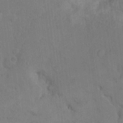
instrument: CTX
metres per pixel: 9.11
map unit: Hto
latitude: 9.5749
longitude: -61.0080
